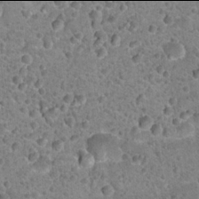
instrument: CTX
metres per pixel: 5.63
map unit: Hto
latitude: 21.9906
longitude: -49.4993
